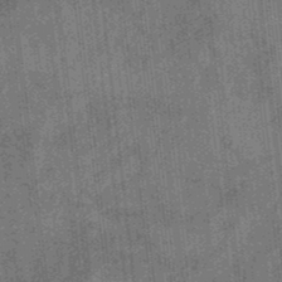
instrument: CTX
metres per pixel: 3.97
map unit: eHb
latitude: -34.6518
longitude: 78.9352
